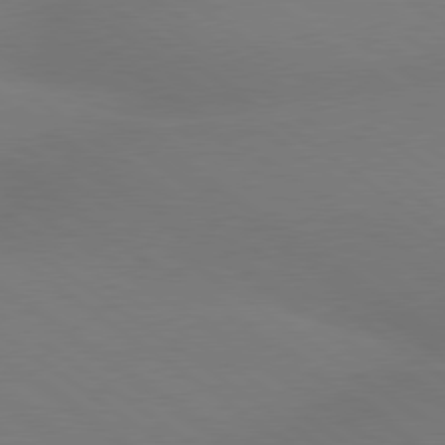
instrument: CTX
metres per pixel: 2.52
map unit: lApd
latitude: 79.2159
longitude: -151.3292
